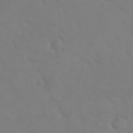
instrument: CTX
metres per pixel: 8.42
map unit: eHh
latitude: 24.4790
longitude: -64.2900
